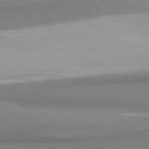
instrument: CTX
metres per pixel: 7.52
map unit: lApd
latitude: 81.4993
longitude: 166.8597
